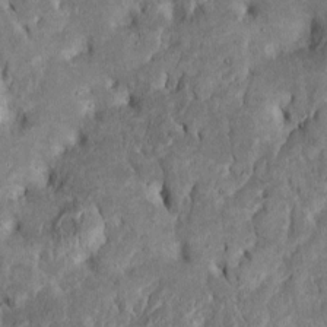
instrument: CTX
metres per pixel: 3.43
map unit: Htu
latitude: -6.6140
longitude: 145.4077
